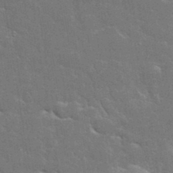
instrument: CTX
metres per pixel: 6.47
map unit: eHh
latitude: 36.0633
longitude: -64.2900
